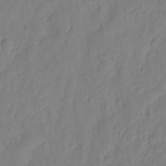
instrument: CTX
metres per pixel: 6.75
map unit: eHh
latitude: 7.0080
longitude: -75.0270
